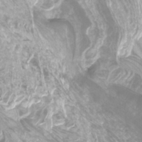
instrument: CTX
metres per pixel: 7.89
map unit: Htu
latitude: -10.1984
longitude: -74.9892
